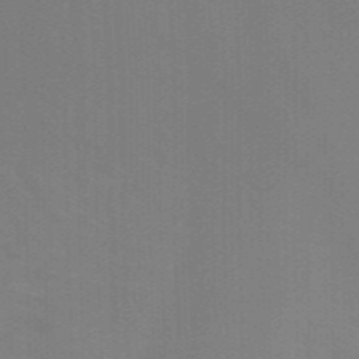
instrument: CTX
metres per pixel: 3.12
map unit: HNb
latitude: -46.8219
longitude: -46.0255
